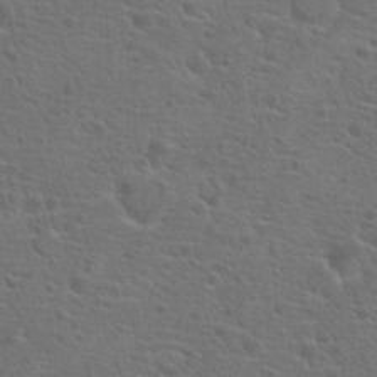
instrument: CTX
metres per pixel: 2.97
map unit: Hto
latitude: 18.7057
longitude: -42.1389
